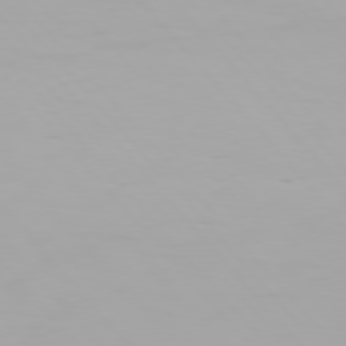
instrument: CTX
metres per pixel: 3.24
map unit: Hpe
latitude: 76.3656
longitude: -135.5749
